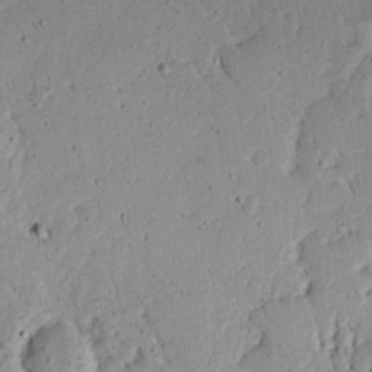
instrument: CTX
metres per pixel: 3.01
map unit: Ave
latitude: 13.7639
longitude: -138.7435
